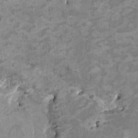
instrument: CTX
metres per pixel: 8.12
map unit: HNhu
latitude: 2.9513
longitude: -3.8394
